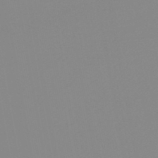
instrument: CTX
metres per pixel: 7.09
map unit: HNb
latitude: -45.5399
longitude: -44.5168
